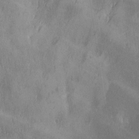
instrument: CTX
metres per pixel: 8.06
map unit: Ave
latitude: -6.3117
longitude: -120.6491
